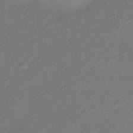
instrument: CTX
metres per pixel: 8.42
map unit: HNhu
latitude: -42.5762
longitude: 96.9164
